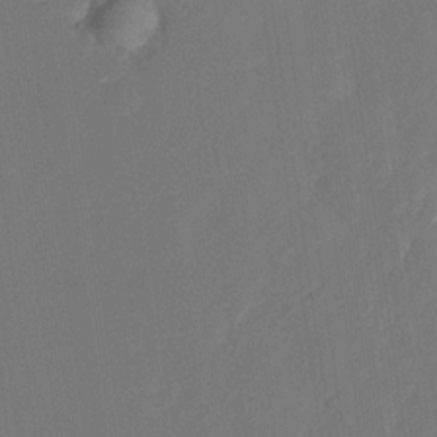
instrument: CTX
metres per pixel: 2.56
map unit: Nhu
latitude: -28.0472
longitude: -65.8394
